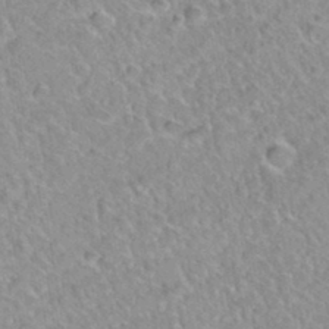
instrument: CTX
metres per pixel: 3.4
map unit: Hto
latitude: 34.8758
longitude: -48.4790
